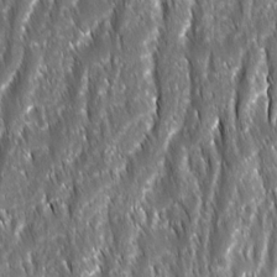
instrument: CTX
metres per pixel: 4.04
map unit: Ave
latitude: 15.7072
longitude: -133.1592
